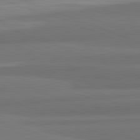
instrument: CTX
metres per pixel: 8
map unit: lApd
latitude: 82.1955
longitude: 176.1039
